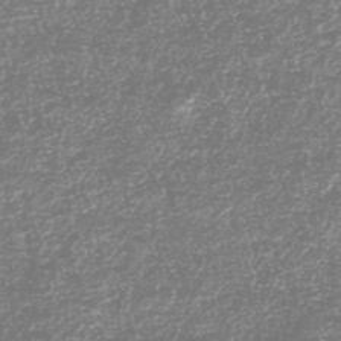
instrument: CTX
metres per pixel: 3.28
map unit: HNhu
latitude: -46.7274
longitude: 29.1998
